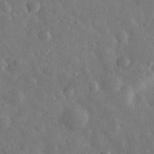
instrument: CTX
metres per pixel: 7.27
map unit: eHh
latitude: 32.2523
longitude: -77.8394
